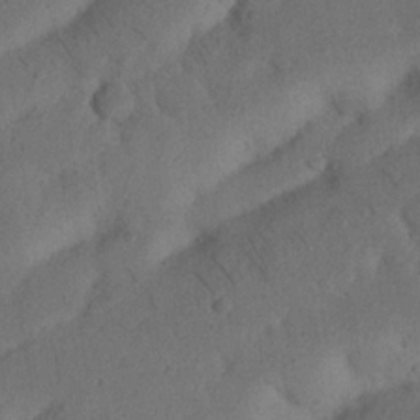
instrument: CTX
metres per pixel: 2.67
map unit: Nhu
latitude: 21.7450
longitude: -74.1956
